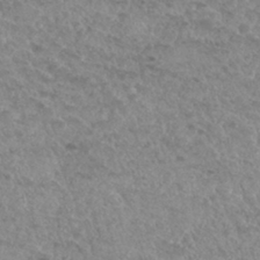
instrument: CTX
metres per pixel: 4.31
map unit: Hto
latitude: 31.9906
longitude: -47.8773
